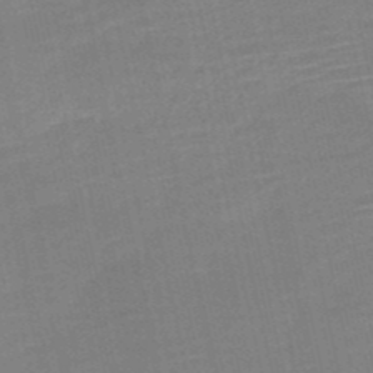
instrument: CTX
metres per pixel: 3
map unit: HNb
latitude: -51.6344
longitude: -48.2522
